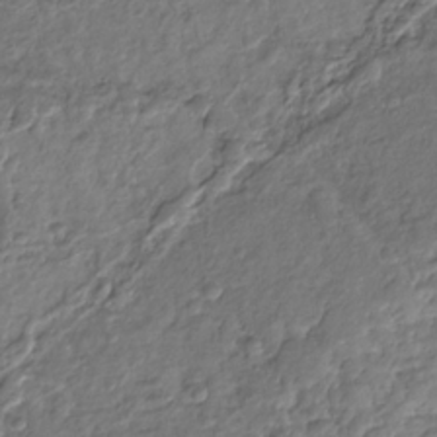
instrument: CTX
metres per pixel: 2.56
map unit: Nhu
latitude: -31.1242
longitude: -60.8380
